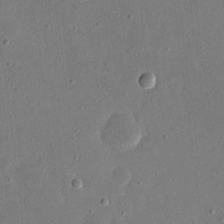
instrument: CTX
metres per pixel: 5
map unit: eHh
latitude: 17.1781
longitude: -70.4223
